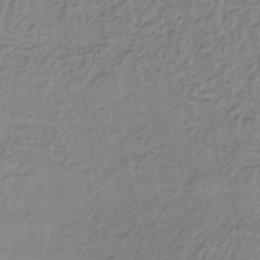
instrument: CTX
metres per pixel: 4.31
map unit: lHb
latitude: -37.1809
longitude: 69.3887
